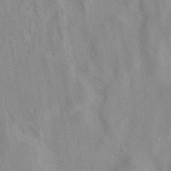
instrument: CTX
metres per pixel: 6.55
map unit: eAb
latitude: 40.9135
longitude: 106.4440
